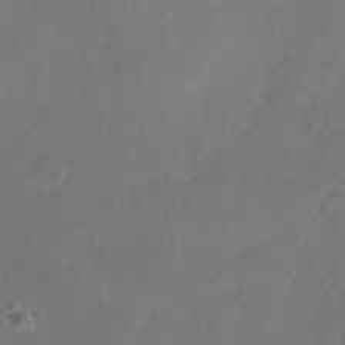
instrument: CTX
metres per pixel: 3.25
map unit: Nhu
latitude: -27.9367
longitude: -71.2348
